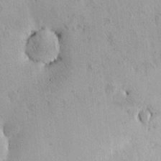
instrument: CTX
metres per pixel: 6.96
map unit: HNhu
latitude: 6.4601
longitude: 14.6897
